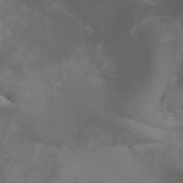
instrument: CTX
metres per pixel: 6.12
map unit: Htu
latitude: -5.2754
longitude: -75.2726
